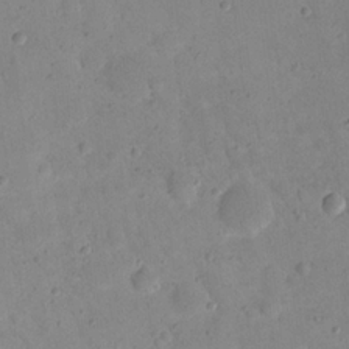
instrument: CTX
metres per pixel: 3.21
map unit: eHh
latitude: 21.2159
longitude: -63.8206
